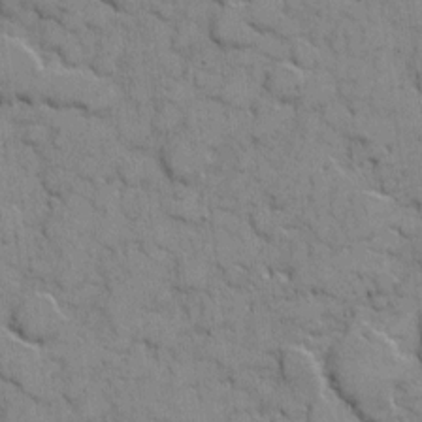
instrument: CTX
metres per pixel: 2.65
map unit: eHh
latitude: 6.9136
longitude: -65.3104
